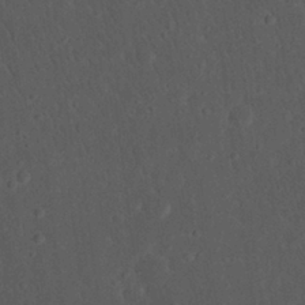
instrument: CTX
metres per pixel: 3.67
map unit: eHh
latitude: 22.7624
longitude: -70.1389
